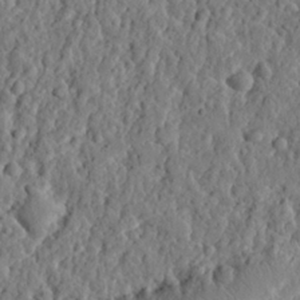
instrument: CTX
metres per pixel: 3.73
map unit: eHh
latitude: 26.9703
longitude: -77.4615
